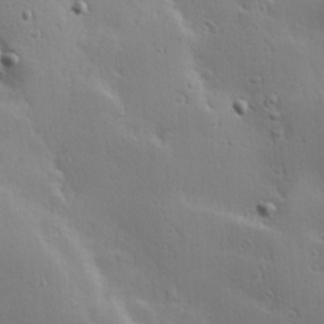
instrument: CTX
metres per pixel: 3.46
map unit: Hve
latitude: 23.3671
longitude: -96.5924
